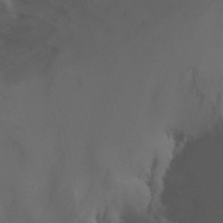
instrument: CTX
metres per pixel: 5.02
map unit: Nhu
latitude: -14.3307
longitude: -55.7638
